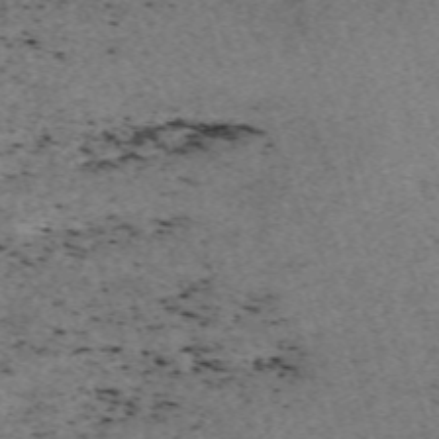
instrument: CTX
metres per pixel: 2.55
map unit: eHh
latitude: -62.4440
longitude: 51.8800
